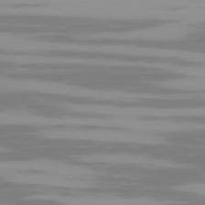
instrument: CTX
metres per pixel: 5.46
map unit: Ap
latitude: -79.8800
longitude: -103.3670
